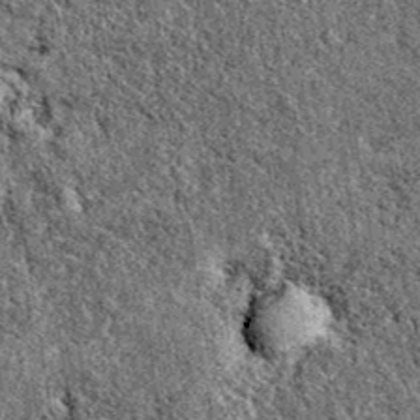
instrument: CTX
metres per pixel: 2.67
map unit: eAb
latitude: 37.9528
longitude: 111.0675
